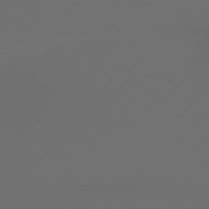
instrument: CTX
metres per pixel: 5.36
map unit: lApd
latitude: 79.4427
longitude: 176.3306
